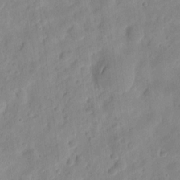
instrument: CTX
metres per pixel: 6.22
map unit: eHh
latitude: 8.4601
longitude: -74.5546
